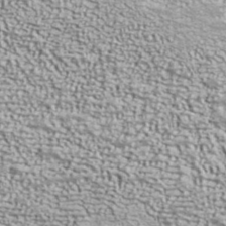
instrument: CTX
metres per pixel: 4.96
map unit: ANa
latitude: 40.2144
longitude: 20.9163
